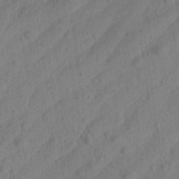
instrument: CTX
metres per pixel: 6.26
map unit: Aa
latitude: 23.7261
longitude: -143.4427
